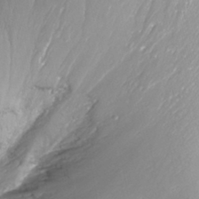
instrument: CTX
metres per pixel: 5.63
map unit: Nhu
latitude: -9.3510
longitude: -76.9513
